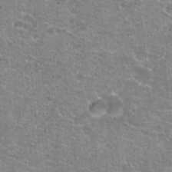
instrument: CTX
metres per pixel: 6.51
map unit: Hto
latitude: 21.5560
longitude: -42.4790
